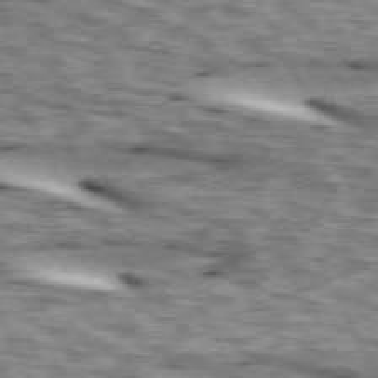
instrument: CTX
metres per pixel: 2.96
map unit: lApd
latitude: 73.6316
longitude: -55.1403
